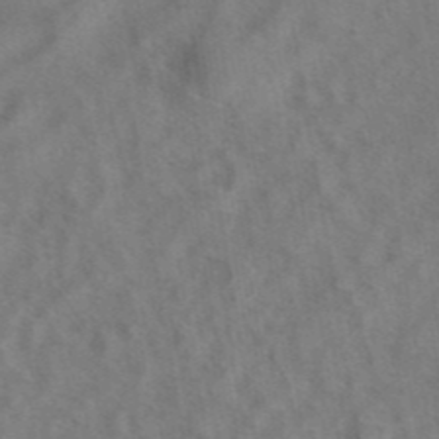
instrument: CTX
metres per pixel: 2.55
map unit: eAb
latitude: 41.6127
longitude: 104.3117
